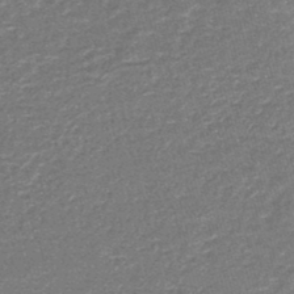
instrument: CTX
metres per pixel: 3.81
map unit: lHb
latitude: -43.9556
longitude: 56.0850
